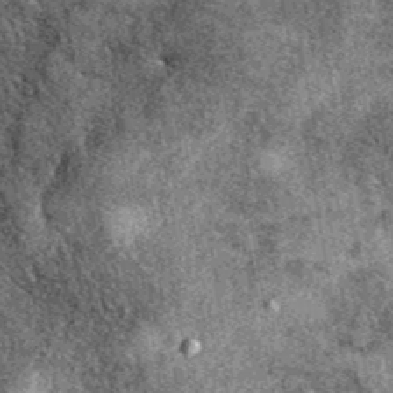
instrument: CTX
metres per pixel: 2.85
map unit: eAb
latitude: 39.8394
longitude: 108.1606
